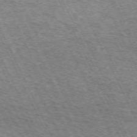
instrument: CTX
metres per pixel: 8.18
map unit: Hpe
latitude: -70.9542
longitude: 11.1431
